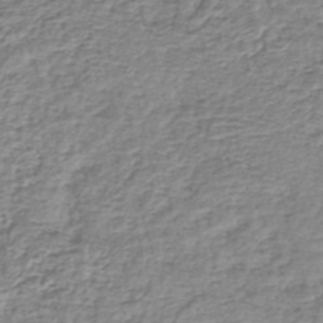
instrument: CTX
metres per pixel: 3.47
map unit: lHb
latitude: -42.5006
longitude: 72.8219
